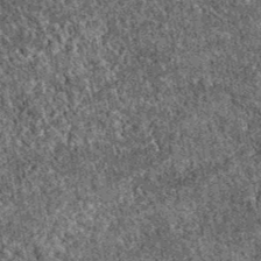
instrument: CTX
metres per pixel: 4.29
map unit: eAb
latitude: 38.3656
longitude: 111.2187
